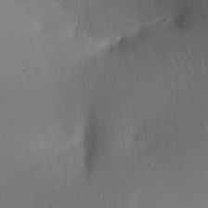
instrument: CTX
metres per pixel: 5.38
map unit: Aa
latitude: 26.8380
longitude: -137.7261
